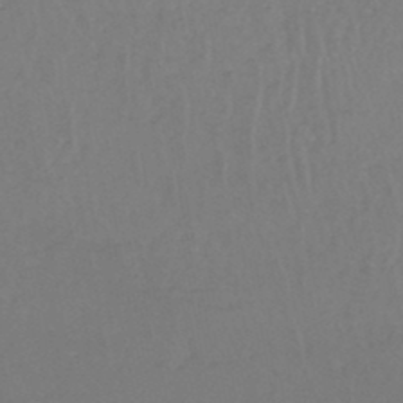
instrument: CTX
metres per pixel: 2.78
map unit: eHh
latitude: -45.6722
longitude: -29.0458
